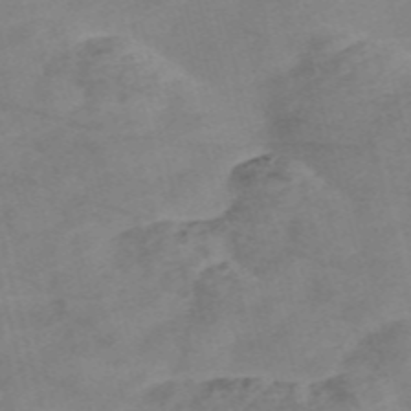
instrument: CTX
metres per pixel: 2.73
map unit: Nve
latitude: -58.2550
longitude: 51.0486
